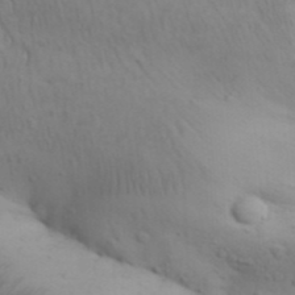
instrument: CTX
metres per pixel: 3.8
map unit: Aa
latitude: 30.2712
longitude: -145.8205
